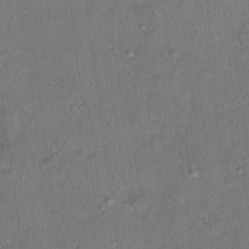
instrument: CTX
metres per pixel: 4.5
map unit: Ht
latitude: 14.4601
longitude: -39.9717
